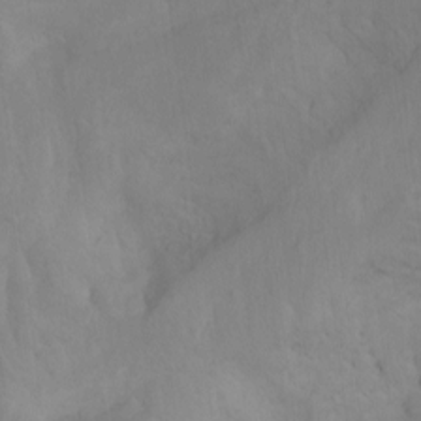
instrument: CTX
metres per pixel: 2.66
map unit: Aa
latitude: -3.4832
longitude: -74.1578
